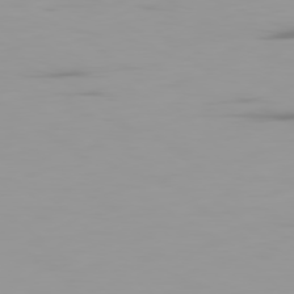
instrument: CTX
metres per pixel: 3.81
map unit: Ap
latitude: -79.3320
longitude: -69.0648
